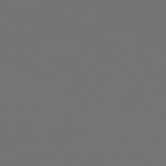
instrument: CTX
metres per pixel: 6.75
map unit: Ap
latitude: -80.5952
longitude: -59.3293
